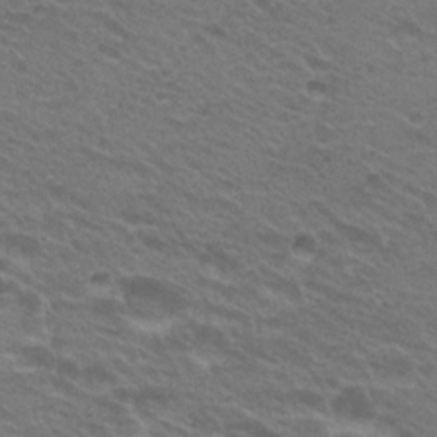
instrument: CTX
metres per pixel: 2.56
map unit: Hto
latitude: 24.7435
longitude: -30.4223
